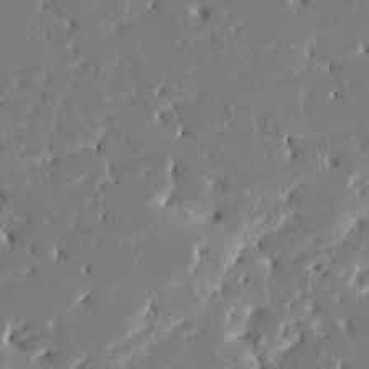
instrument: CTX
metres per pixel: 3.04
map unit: HNhu
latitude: 7.0269
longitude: -5.7827
